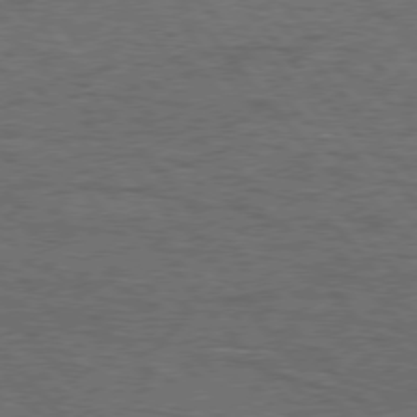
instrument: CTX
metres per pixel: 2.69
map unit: Hpe
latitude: 75.9150
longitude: -157.1781
